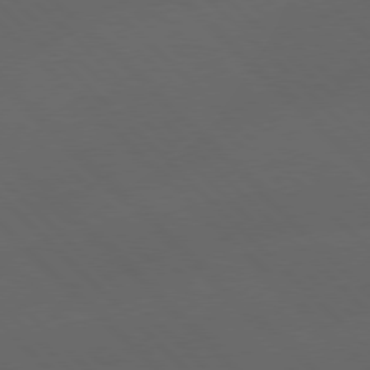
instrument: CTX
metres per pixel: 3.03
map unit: Hpe
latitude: 77.1592
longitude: -126.0444
